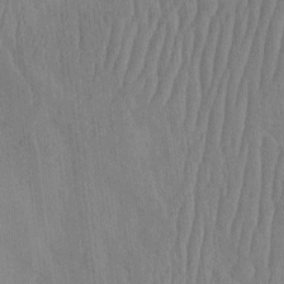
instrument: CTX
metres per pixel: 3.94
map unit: HNhu
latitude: -3.5966
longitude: 14.3307
